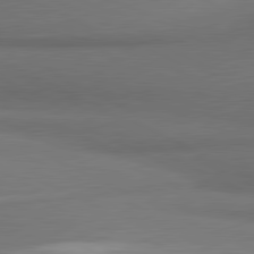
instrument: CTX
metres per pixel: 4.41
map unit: lApd
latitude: 81.1781
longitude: 175.4643
